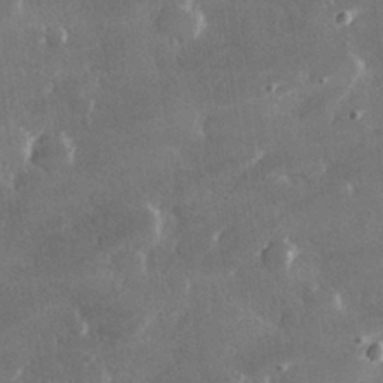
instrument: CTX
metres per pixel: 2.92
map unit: lHvf
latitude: 30.6491
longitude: -93.3103
